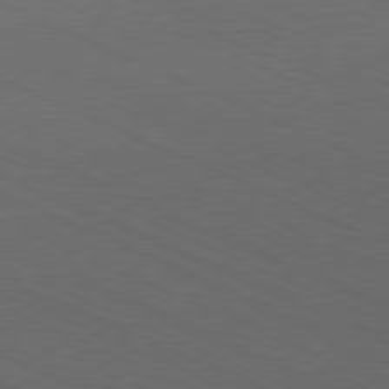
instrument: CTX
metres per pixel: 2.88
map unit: Hpe
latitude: -81.5399
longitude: 15.5966
